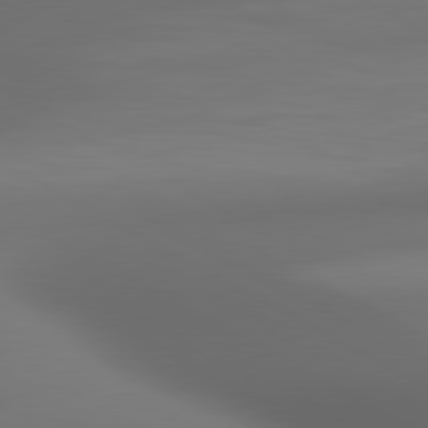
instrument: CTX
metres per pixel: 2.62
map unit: lApd
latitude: 80.8191
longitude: 136.6140
